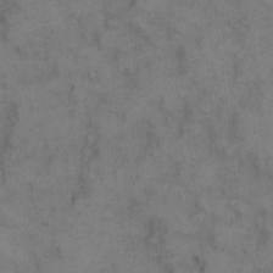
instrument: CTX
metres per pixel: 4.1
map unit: eHh
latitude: 10.5546
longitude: -63.3293
